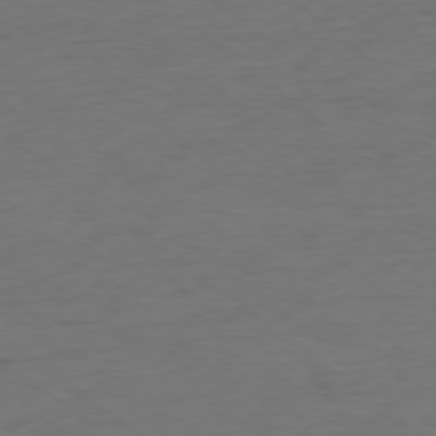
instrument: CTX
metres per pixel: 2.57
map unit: Ap
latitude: -77.6533
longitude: -76.2900
